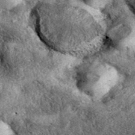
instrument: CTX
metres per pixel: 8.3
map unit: eAb
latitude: 39.2537
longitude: 107.8800
